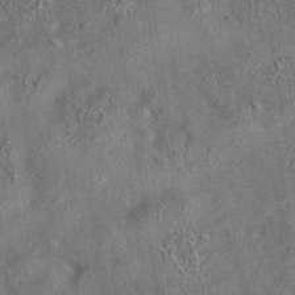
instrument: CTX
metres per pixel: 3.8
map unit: eAb
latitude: 35.4804
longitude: 112.4062
